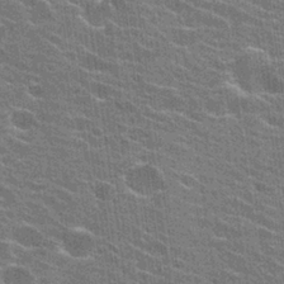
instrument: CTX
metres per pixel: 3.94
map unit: Hto
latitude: 24.0822
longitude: -43.1781
